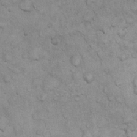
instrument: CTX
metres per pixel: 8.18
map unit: eHh
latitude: 20.9136
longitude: -59.0836
